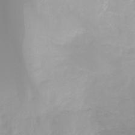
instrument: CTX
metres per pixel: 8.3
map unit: Ht
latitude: -13.3510
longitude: -51.3859
